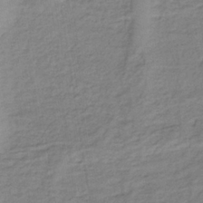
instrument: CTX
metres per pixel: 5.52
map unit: lHb
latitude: -35.8044
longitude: 70.3495
